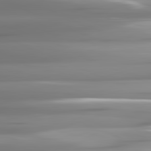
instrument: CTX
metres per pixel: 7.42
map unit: lApd
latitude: 81.7072
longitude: -142.1956
